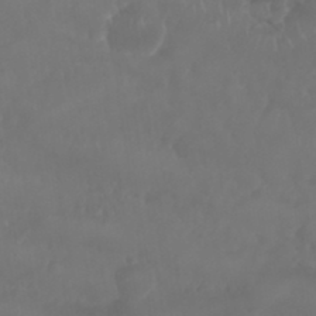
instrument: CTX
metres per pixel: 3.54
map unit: Nhu
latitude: 25.3292
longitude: -62.6302
